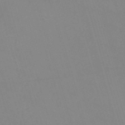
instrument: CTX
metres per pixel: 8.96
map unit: HNb
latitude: -53.5210
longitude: -49.5560
